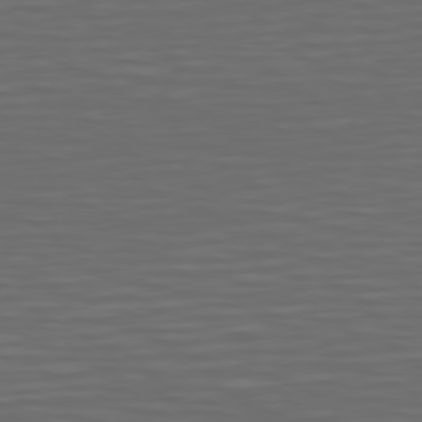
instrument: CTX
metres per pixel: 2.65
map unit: Hpe
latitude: 75.0458
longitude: -125.8394
